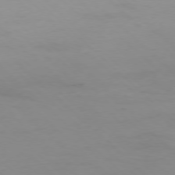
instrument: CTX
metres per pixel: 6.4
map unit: Hpe
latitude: -77.6155
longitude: 11.9178
